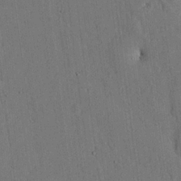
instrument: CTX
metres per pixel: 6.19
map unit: lHvf
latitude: 19.1403
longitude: -112.8947
